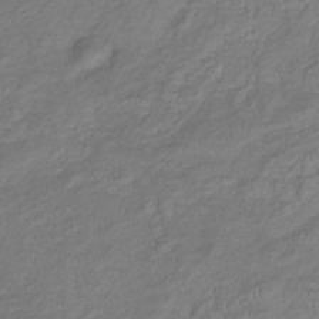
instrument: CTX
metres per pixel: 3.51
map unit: lHb
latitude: -35.2754
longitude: 69.1431
